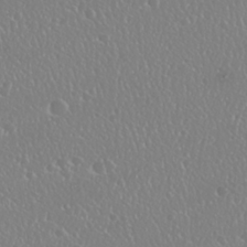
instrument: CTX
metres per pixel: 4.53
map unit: Nhu
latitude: 25.3292
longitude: -58.7057
